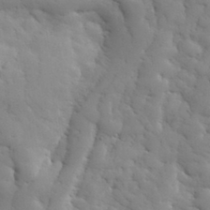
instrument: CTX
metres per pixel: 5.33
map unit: eHh
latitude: 32.1200
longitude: -69.0270
